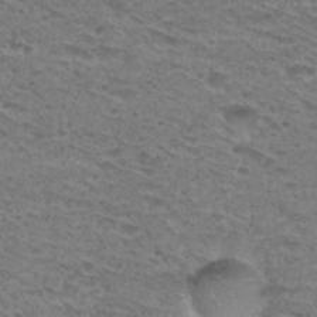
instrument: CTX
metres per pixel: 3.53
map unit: Hto
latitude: 30.0822
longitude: -48.3278
